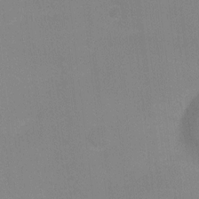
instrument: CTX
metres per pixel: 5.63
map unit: Ht
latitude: -1.1620
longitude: -20.1767
